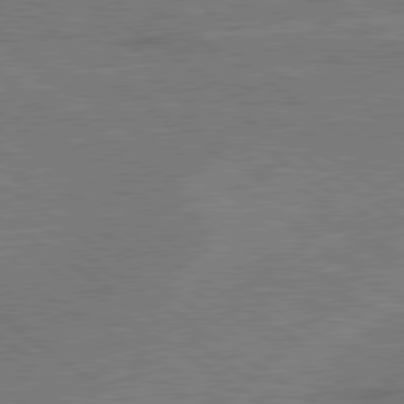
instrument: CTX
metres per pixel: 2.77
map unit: lApd
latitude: 79.5938
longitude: 166.0283
